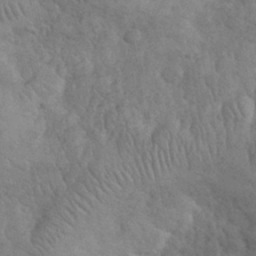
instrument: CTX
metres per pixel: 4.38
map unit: eHh
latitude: 32.4223
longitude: -67.4804
